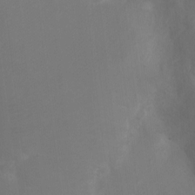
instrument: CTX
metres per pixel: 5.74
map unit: Ht
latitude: -3.0297
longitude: -28.6490
